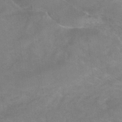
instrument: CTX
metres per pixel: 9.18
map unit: ANa
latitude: -37.3320
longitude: 95.7477
